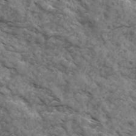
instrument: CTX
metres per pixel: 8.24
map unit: Ave
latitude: 17.4993
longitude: -131.9717
